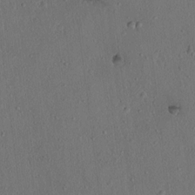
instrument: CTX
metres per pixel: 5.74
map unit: lAvf
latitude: 7.7827
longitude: 168.1416
